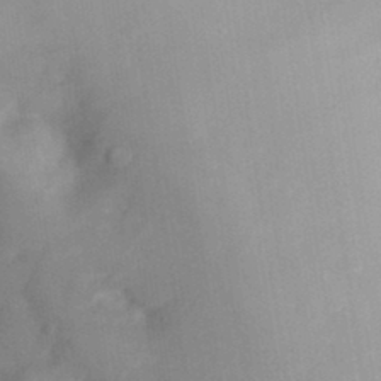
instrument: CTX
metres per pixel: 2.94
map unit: Hve
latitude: 33.2159
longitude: 151.3132
